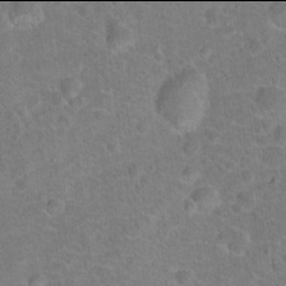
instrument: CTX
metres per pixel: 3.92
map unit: Hto
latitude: 17.9906
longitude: -43.4427
